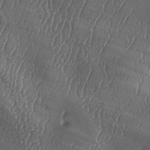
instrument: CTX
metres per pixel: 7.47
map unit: lAa
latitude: -7.7099
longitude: -129.2726
